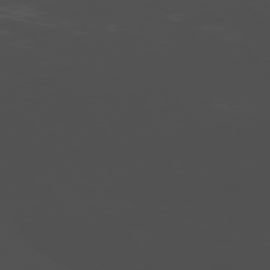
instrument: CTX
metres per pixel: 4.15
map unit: Ap
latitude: -76.5385
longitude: -66.8569
